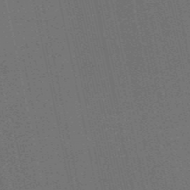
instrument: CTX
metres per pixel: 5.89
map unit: HNb
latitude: -53.0864
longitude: -42.9325
